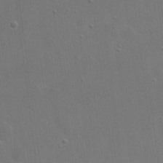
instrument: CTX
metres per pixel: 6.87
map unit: eHh
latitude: 19.7071
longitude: -66.6490
